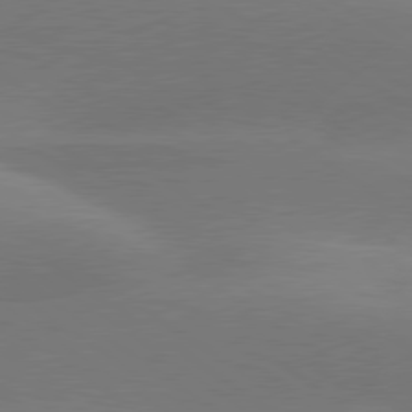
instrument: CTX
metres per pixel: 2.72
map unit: lApd
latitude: 79.7450
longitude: -94.0822
